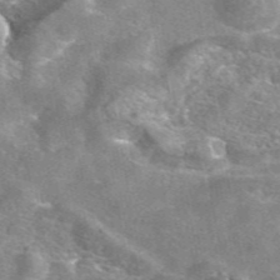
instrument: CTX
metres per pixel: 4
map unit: eAb
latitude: 46.1200
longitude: 123.5588
